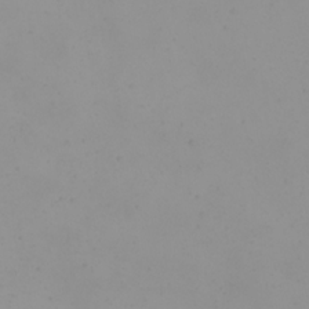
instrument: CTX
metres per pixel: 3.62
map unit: eHh
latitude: 21.8017
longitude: -64.4979
